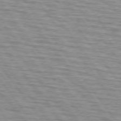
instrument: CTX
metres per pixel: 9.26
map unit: lApd
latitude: 75.0458
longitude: -75.5749
